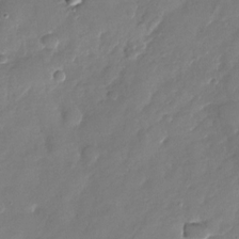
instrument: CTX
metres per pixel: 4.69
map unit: Nhu
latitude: -28.8786
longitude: -60.9136
